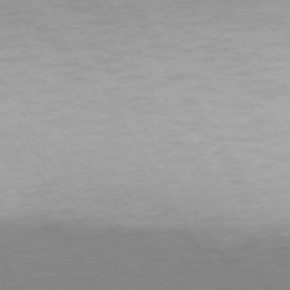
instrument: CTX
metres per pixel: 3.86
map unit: Ap
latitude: -74.3873
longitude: -68.5357
